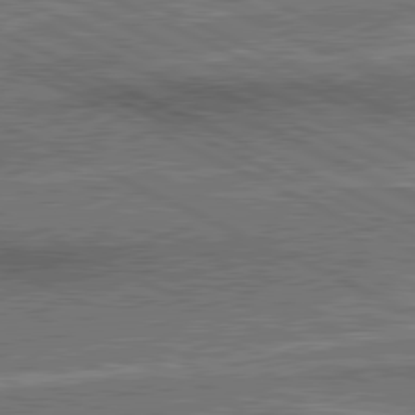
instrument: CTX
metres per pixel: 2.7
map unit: lApd
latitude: 80.8758
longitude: 140.1228
